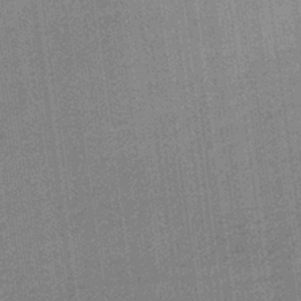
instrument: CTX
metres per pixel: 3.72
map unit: lHb
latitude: -40.2550
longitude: 69.7099
